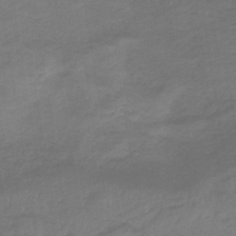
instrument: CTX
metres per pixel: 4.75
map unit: lHb
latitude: -42.0283
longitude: 64.2362
